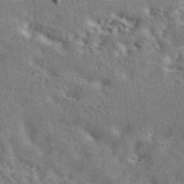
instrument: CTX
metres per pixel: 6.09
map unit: ANa
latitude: 43.5560
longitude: 48.8219
